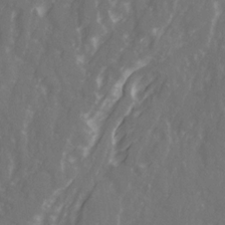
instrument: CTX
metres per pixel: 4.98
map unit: Ave
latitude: 21.0648
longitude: -131.9528
